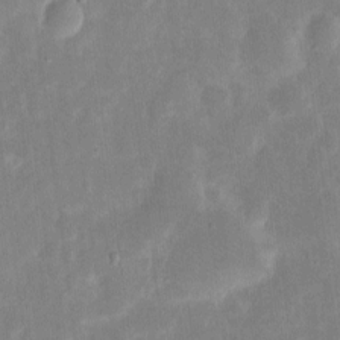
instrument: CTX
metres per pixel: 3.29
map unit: eHh
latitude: 8.0822
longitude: -71.2915
